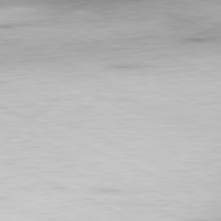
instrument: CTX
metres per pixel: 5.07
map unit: Ap
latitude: -81.4077
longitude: -82.4223
